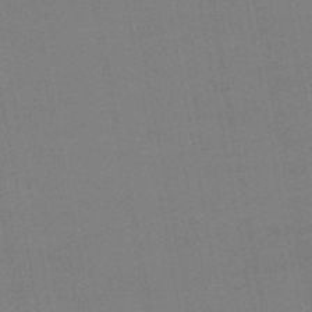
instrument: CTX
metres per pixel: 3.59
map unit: lHb
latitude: -46.8408
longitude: 70.6708
